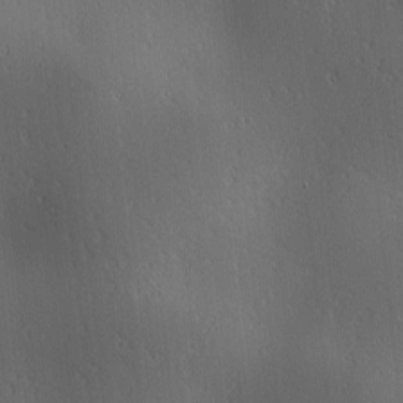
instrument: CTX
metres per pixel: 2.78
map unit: lAa
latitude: 1.6505
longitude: -115.5560
